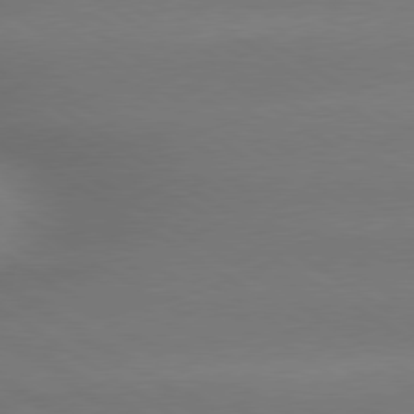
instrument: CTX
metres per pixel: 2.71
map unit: lApd
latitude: 79.5371
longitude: -135.2348
